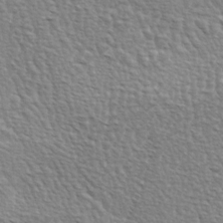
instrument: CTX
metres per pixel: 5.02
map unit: lAa
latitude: -3.7855
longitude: -122.3845
